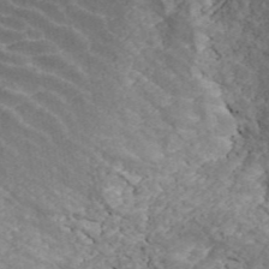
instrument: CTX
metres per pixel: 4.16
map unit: ANa
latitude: 44.3656
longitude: 37.8422
